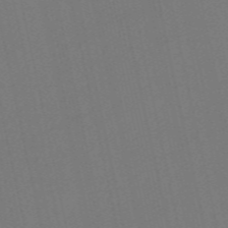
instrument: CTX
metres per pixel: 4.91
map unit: Nve
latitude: -57.6722
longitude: 50.5007
